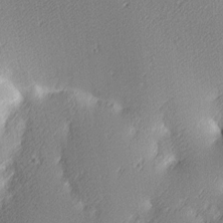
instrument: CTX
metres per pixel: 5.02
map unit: lAa
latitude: 4.2333
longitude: -116.3089
